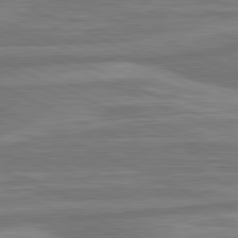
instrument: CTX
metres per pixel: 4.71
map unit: lApd
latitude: 81.3859
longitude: -175.4615
